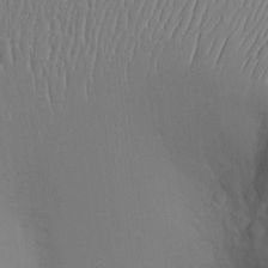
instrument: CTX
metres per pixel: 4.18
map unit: Hve
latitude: -11.5777
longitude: 173.9178
